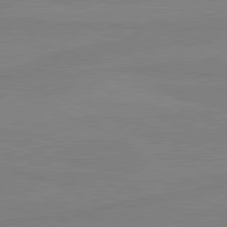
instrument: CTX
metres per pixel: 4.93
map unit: lApd
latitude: 81.2348
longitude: -179.3104
